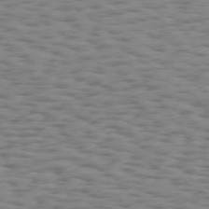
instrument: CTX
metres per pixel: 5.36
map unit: Hpe
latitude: 73.3482
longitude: -133.0270
